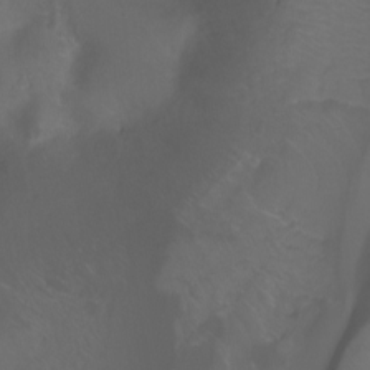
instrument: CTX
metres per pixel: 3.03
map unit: Ht
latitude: -0.1795
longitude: -46.2334
